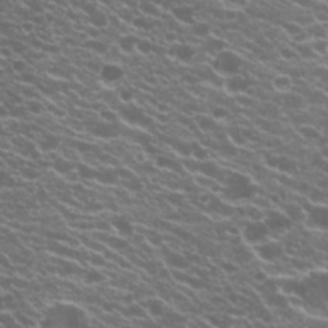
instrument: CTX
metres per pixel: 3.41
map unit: Hto
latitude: 21.0648
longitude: -35.0269
